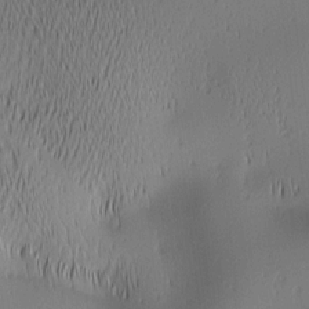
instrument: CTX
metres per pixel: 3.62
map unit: lAa
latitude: 1.9906
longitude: -115.9339
